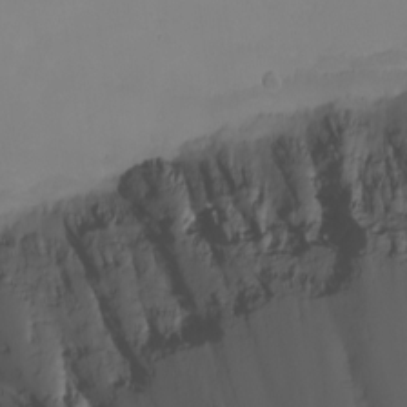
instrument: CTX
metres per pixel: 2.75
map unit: Nhu
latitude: -5.4832
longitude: -80.1389
